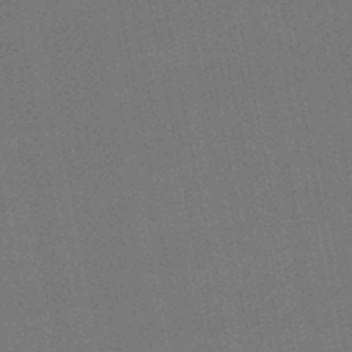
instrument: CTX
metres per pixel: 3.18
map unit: lHb
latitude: -49.7478
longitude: 75.7856
